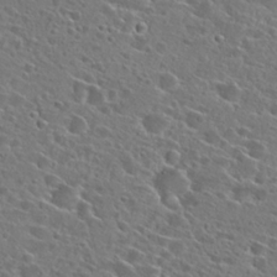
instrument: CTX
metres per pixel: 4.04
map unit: Hto
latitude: 24.7246
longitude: -45.4048
